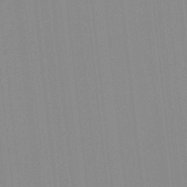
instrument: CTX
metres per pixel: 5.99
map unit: lHb
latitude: -48.4062
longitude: 81.1242
